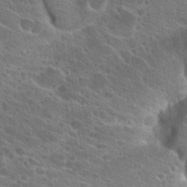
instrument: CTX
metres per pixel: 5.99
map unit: Hto
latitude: 23.1403
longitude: -39.1781
